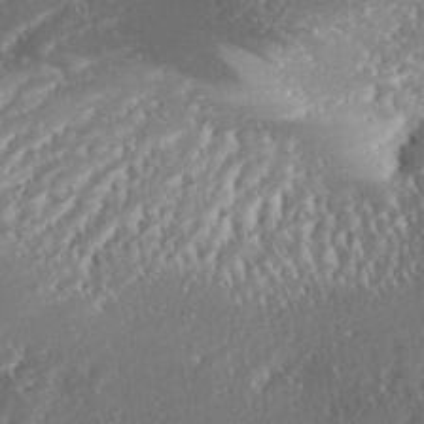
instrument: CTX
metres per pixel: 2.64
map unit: eHh
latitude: 34.9702
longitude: -132.8191
